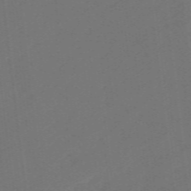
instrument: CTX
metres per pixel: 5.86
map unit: eHb
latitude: -49.3132
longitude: 83.9367
